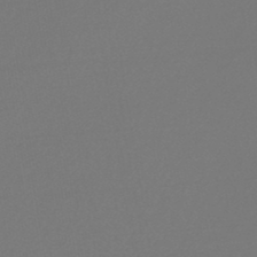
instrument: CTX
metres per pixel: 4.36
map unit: lHb
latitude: -46.7841
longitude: 72.7274
